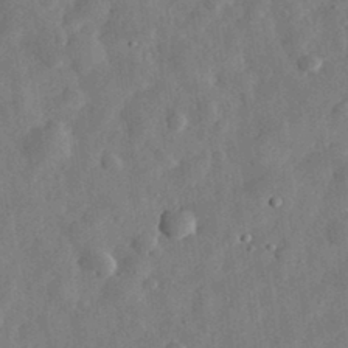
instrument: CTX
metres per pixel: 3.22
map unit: eHh
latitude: 32.1956
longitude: -75.5938
